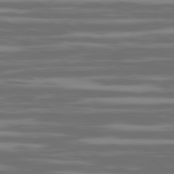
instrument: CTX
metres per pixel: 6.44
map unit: Ap
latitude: -79.6533
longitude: -103.9339
